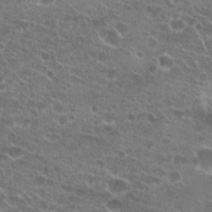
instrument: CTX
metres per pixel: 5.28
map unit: Hto
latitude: 21.9717
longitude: -41.5182
